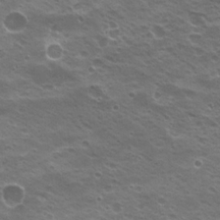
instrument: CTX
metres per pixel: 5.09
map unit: Nhu
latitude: 21.0837
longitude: -31.3293
